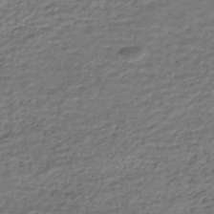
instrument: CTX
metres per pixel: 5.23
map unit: HNhu
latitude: -42.8030
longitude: 101.4832
